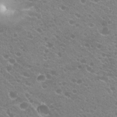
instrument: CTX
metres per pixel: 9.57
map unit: Hto
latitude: 20.4412
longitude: -34.7624
